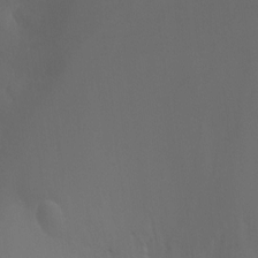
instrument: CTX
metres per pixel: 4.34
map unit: Ht
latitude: -3.4643
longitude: -25.4048
